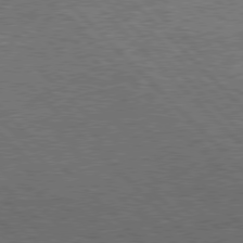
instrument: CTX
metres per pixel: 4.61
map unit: Hpe
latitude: 77.7260
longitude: -157.9339
